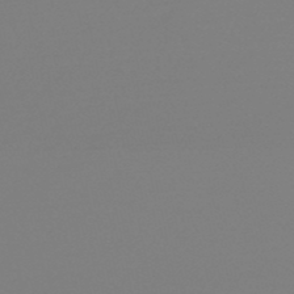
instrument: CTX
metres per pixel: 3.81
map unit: eHb
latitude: -49.1242
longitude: 86.6708
